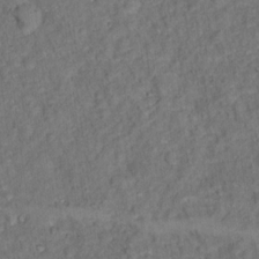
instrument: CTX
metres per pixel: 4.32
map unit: Ht
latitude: 14.9514
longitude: -37.6505
